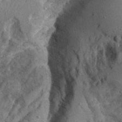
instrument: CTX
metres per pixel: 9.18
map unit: Aa
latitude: 23.8961
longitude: -127.9906
